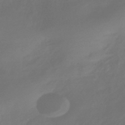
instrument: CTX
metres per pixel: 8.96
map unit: HNhu
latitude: -43.5588
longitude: 92.1984
